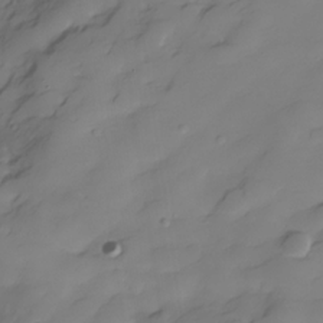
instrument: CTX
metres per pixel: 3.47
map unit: Hve
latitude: -29.1431
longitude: 91.1620
